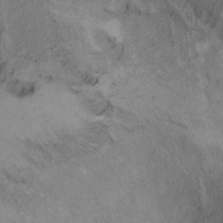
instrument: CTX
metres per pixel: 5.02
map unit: Hto
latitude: 6.2900
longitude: -37.8584
